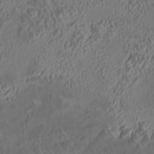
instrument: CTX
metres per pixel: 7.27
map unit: HNhu
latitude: 5.3293
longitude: 12.7274
